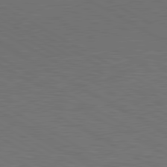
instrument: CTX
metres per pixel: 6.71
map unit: lApd
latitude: 80.6490
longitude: 117.3509
